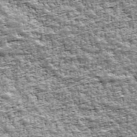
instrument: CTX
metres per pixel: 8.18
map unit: Ave
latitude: 42.5357
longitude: -111.8206
